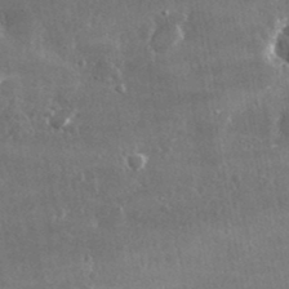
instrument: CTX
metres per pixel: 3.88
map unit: lHvf
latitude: 31.5938
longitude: -91.0836
